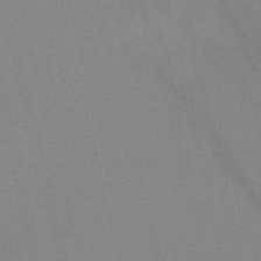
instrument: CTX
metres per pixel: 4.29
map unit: Nve
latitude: -57.4832
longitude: 63.4643
